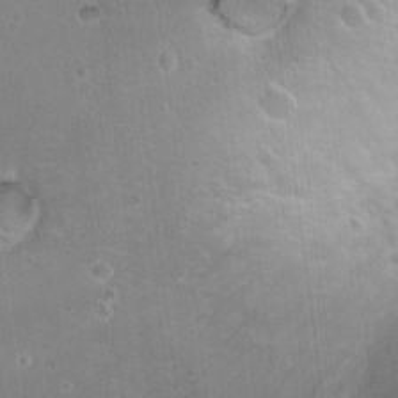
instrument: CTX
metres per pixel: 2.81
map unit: Nhu
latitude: 17.7828
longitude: -29.9906
